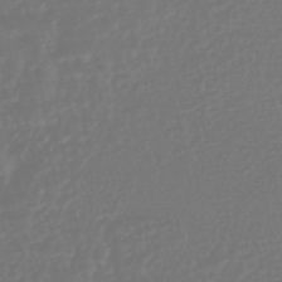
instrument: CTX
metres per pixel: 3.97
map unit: HNhu
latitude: -46.3306
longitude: 99.3321
